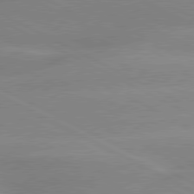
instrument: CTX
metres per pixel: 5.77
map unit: lApd
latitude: 80.1956
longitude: -136.3279
